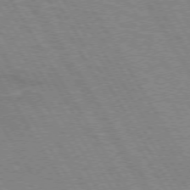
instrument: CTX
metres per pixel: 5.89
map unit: lApd
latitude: 73.1404
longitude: -55.8394
